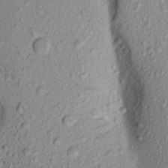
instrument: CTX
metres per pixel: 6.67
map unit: Aa
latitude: 17.4615
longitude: -146.9892
